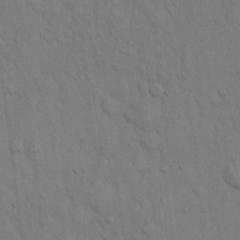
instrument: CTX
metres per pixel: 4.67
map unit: Hto
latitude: 12.8947
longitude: -56.7624
